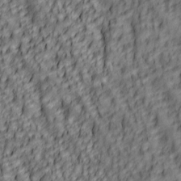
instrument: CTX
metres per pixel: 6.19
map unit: lAa
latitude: 5.8583
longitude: -116.5357
